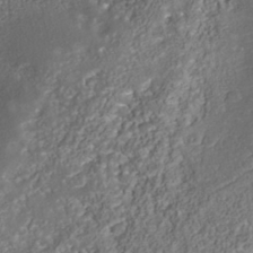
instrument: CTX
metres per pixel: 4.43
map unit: Nhu
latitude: -39.7667
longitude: -85.4049
